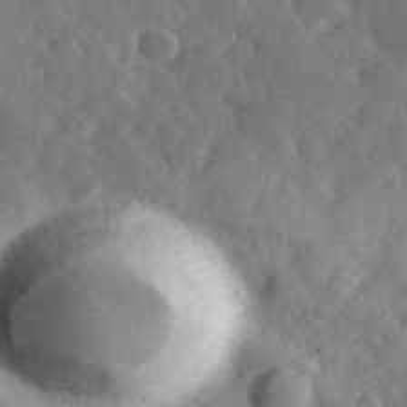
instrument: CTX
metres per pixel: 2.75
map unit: eHh
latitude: 35.4237
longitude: -69.3104
